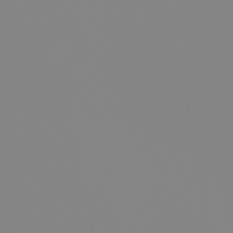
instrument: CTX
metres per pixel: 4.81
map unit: Nhu
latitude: -6.2739
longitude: -85.0459
